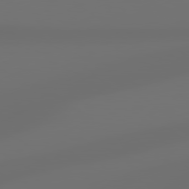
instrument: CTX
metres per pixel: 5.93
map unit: lApd
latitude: 79.3293
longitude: -138.4034
